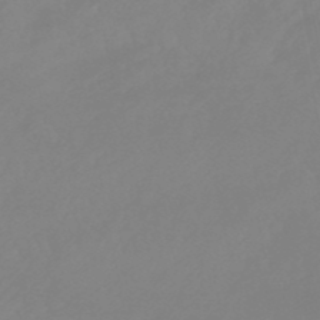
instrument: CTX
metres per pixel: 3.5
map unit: eHb
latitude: -49.4077
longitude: 84.7085
